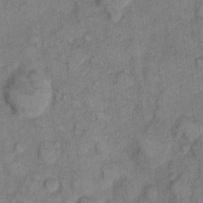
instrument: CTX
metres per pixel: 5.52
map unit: eHh
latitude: 8.0822
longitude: -63.3293
